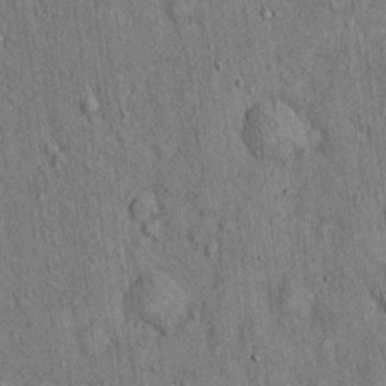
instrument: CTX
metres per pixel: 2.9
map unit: Hto
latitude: 13.2348
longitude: -58.6302
